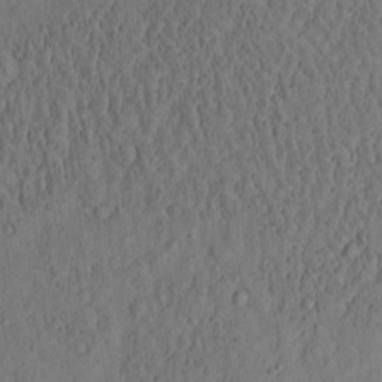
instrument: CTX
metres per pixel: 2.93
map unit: eHh
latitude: -1.1620
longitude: 18.6518
